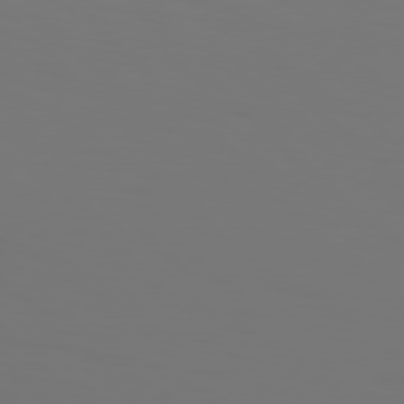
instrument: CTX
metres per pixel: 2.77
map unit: Hpe
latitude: 76.7813
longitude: -134.5734
